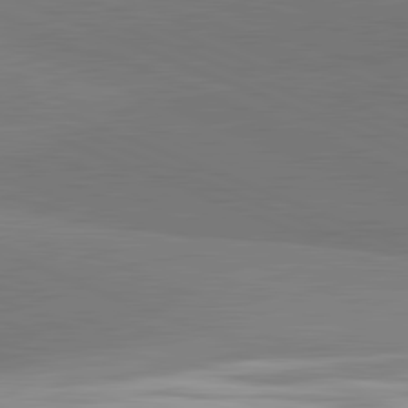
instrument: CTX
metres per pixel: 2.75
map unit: lApd
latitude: 81.8583
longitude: 149.5588
